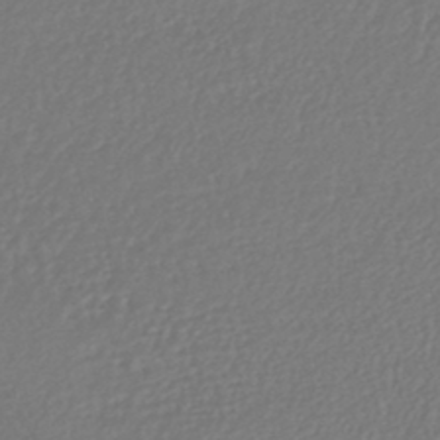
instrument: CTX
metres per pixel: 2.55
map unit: lHb
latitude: -43.1242
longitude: 70.7652
